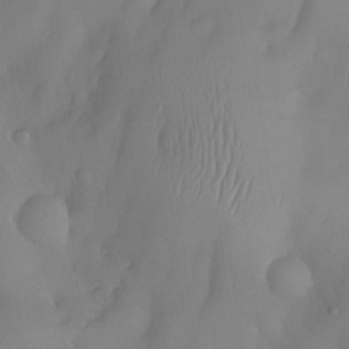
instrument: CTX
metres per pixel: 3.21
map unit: eHh
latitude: -23.3699
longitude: 15.5966
